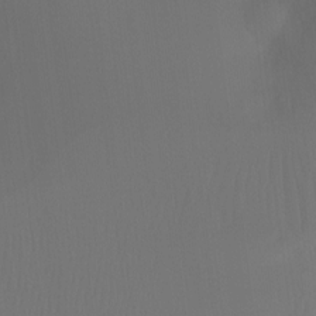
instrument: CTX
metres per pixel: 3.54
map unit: Ht
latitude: -7.8611
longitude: -31.0459
